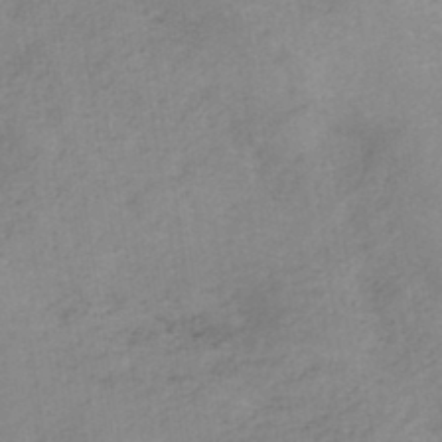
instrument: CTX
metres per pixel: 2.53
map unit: HNb
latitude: -45.3321
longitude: -45.6316
